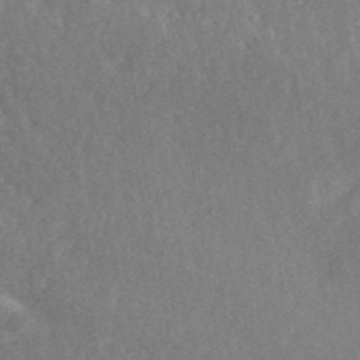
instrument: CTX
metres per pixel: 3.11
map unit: ANa
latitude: 46.0822
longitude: 27.5210
